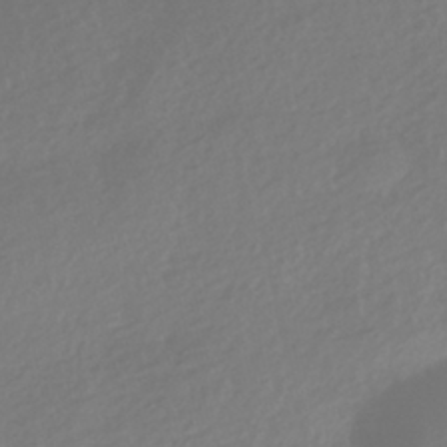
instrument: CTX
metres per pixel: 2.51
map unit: HNhu
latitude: -41.5777
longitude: 93.3321
